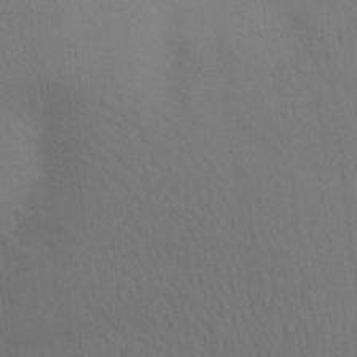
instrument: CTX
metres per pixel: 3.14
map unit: Aa
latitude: 22.9514
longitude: -145.0836
